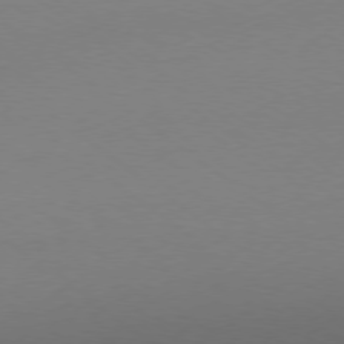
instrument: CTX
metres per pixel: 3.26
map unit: Ap
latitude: -78.8975
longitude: -98.4790
